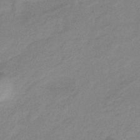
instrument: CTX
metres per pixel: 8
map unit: HNb
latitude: -33.3510
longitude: 56.5007
